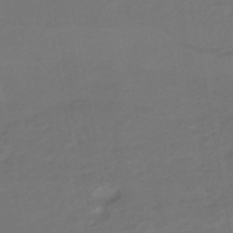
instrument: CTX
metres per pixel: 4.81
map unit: HNhu
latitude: -46.0661
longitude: 92.7463
